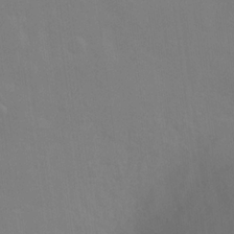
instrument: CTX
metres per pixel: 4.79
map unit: Hto
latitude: 19.2537
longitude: -40.0255
